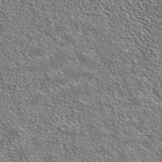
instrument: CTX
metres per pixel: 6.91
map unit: ANa
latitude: 39.9150
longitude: 24.7085
